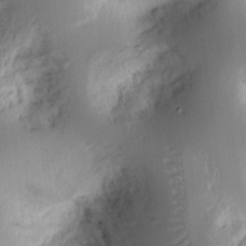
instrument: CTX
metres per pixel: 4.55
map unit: Ht
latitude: 7.9150
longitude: -75.4615
